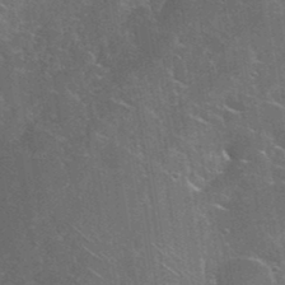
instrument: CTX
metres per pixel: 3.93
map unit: eHh
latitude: 38.4223
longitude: -64.6490
